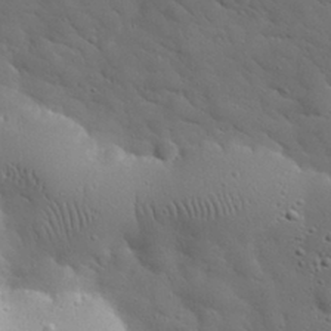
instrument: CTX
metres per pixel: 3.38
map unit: eHh
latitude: 30.3090
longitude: -68.7624
